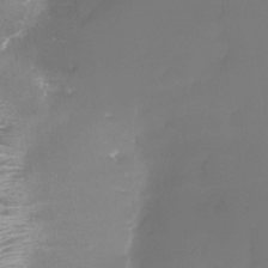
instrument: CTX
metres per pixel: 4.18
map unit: Nhu
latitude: -29.3132
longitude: -64.0444
